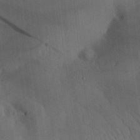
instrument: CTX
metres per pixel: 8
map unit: Aa
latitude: 30.3845
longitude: -142.9136
